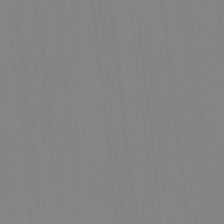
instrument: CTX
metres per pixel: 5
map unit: Ave
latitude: 3.1781
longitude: -112.8758
